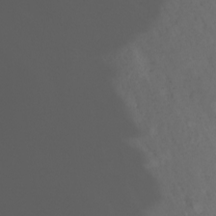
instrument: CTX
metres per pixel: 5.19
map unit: Nhu
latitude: -4.8219
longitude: -72.7436
